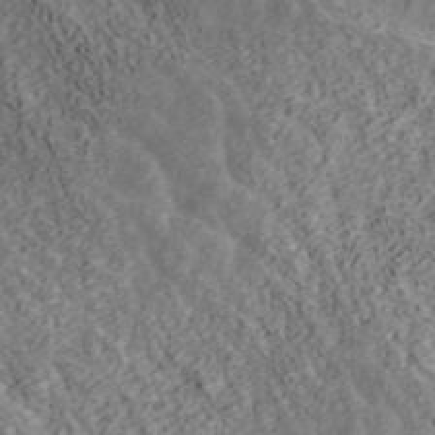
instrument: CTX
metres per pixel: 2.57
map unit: ANa
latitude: 42.4601
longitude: 18.3873
